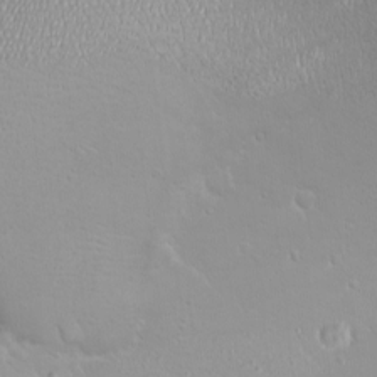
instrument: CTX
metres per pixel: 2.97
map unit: eHh
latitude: -9.1809
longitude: -69.1403
